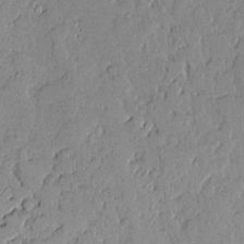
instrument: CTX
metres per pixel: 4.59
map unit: Aa
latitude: 11.1970
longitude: -128.6868
